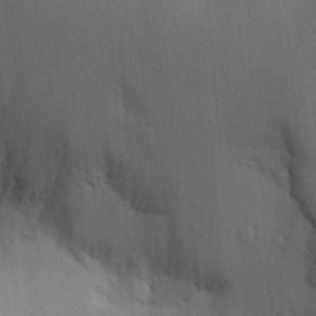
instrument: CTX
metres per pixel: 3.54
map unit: Aa
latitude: 26.4979
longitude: -143.4804
